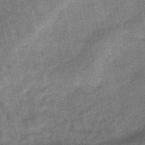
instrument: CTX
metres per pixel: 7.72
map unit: lHb
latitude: -47.6533
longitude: 77.8044
